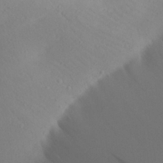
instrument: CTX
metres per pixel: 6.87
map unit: Aa
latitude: 27.1403
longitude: -147.6127
